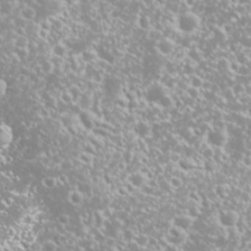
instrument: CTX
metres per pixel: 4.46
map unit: Nhu
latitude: 26.5924
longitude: -60.4790
